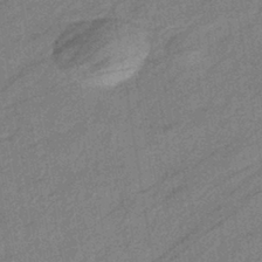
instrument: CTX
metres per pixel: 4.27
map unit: eHb
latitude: -40.6329
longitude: 81.9367
